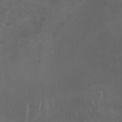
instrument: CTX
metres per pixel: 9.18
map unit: Htu
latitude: -5.0864
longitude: -75.1970
